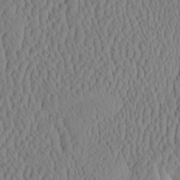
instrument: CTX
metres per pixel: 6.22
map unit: eHh
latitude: -3.6343
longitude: 15.3321
